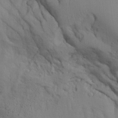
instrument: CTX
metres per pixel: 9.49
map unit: Aa
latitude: 26.2145
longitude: -131.8962
